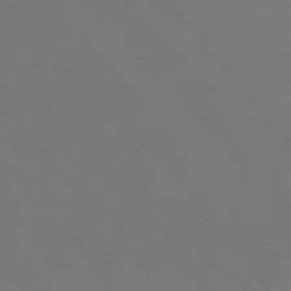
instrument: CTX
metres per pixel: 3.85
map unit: Ap
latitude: -75.8045
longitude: -64.2334
